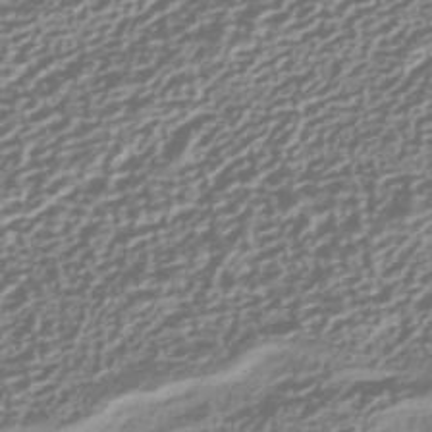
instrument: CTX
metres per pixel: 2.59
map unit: HNhu
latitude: -42.8974
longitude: 106.1606
